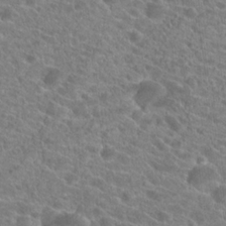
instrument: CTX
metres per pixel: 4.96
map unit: Hto
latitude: 21.4805
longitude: -38.6679
